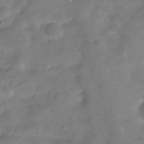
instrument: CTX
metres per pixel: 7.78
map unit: Hve
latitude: -31.3698
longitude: 92.8975
